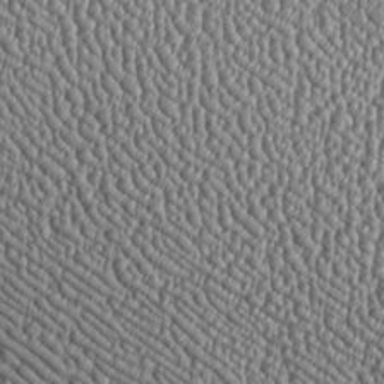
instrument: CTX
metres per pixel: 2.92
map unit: Htu
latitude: -6.6329
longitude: 157.1998
